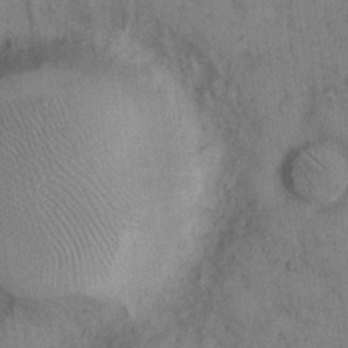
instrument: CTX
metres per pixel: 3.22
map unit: Hto
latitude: 9.4049
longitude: -59.3671
